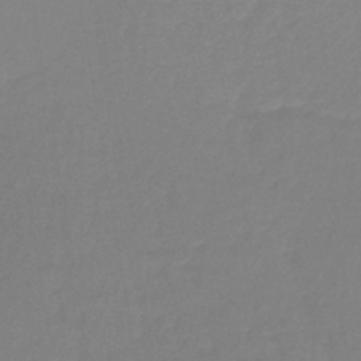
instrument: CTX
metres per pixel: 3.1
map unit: lHb
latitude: -40.0472
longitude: 59.9556
